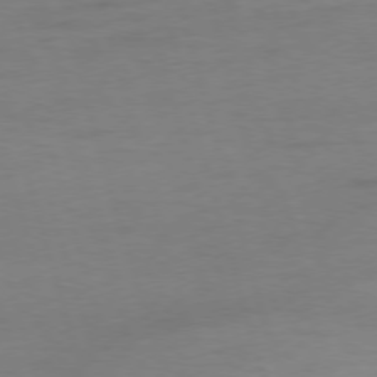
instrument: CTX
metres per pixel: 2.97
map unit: Ap
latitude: -76.0283
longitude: -73.5560
